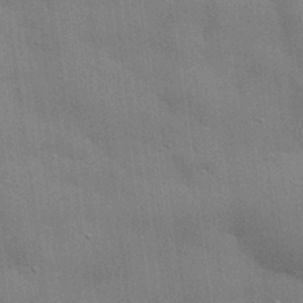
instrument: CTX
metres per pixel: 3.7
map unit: eHh
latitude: 29.1214
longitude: -82.9324
